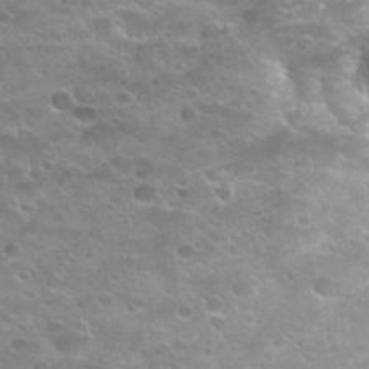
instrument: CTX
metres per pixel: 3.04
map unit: Hto
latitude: 33.6505
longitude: -49.1970
